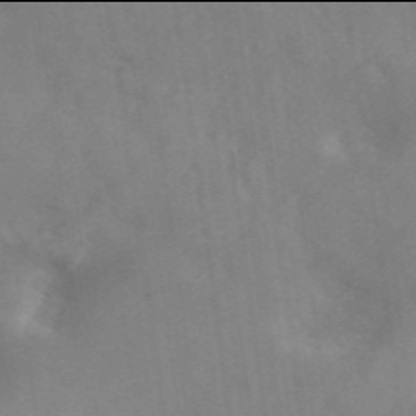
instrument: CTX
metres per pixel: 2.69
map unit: ANa
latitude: 45.9906
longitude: 26.8408
